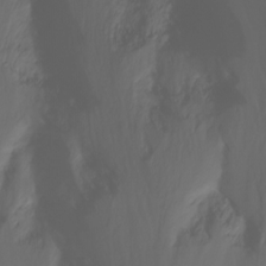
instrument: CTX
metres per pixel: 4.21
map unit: Nhu
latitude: -11.8422
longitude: -64.6301
